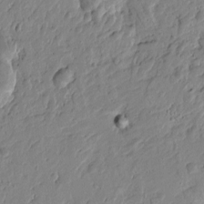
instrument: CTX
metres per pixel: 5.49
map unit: Htu
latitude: -1.7856
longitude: -178.2712
